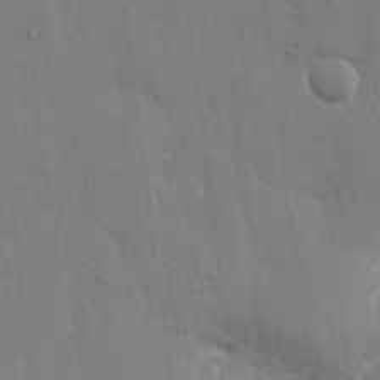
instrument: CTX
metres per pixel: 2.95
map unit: eHh
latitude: 13.3293
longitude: -70.4601
